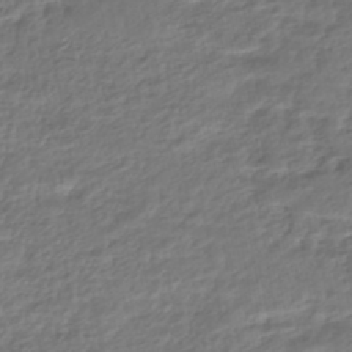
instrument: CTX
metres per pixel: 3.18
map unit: HNhu
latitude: -46.0661
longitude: 103.7289
